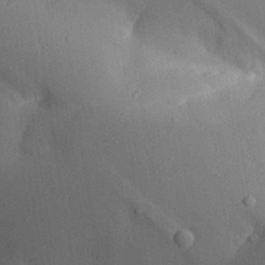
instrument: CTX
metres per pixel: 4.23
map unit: Aa
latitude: 27.4049
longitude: -129.0458
